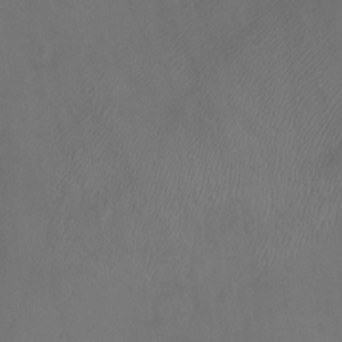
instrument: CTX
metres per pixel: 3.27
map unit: Ht
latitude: -5.8422
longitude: -29.1592
